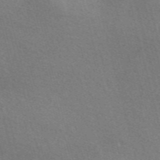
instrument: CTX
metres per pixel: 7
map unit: Nve
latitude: -56.9919
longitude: 60.6330
